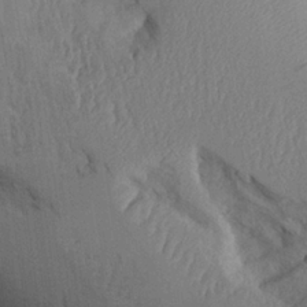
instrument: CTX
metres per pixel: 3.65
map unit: Aa
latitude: 26.2334
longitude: -129.7261
